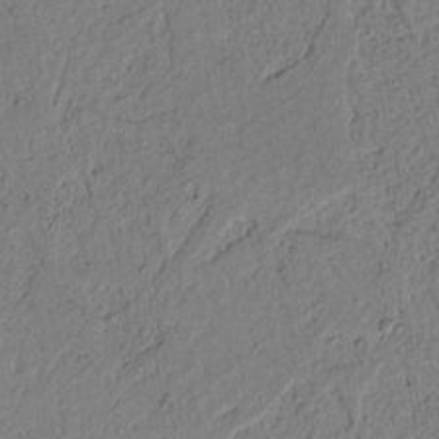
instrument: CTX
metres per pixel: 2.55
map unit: lAvf
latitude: 7.6316
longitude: 164.1228
